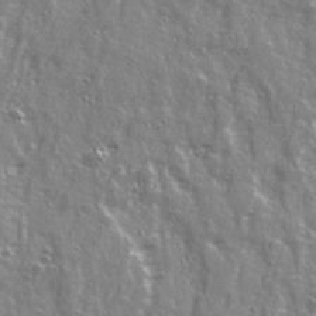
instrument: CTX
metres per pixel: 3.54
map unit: Ave
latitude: 21.7450
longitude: -133.0081
